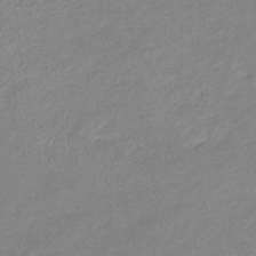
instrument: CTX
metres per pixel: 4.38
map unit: eHb
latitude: -36.8219
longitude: 75.2754
